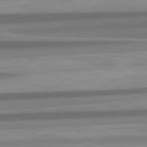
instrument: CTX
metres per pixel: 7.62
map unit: lApd
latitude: 82.5734
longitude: 179.8800
